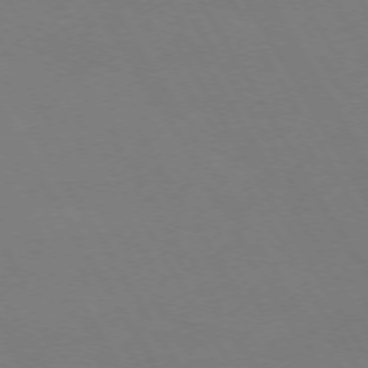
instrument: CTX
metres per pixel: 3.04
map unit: Hpe
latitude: -74.5574
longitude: 8.5196
